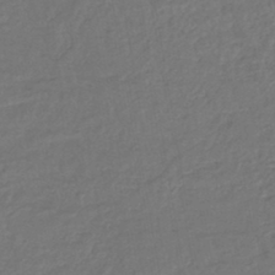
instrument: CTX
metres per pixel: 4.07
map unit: lHb
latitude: -43.1431
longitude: 64.6141
